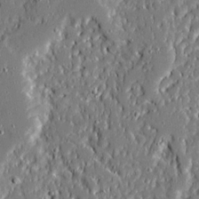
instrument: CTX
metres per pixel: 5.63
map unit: Ave
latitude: 20.5924
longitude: -127.7639
